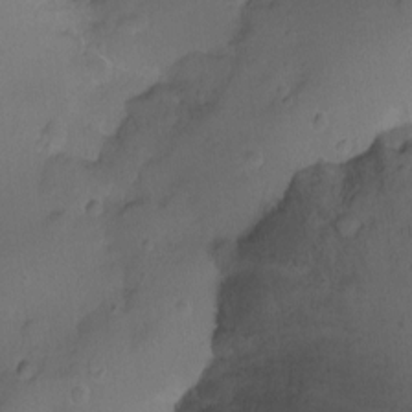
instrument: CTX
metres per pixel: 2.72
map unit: Ht
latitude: -11.5588
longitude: -39.2348
